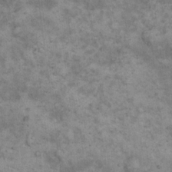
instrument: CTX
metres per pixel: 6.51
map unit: eHh
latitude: 17.7639
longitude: -62.1389
